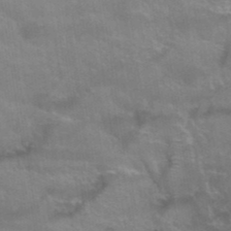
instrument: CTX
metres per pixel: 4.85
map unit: Hto
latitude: 39.1025
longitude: -41.8583
